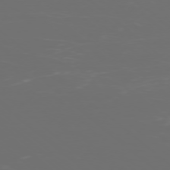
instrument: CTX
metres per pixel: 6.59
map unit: Ap
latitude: -77.3888
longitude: -80.8569
